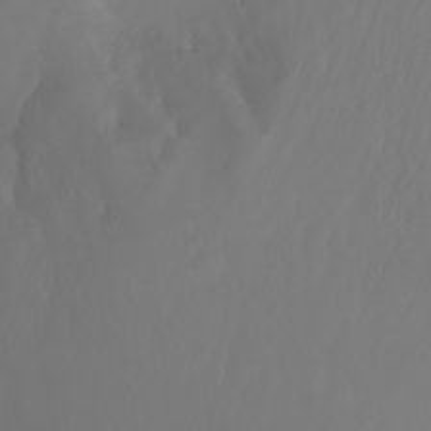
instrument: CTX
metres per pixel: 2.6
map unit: Htu
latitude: -7.1053
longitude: -65.8772
